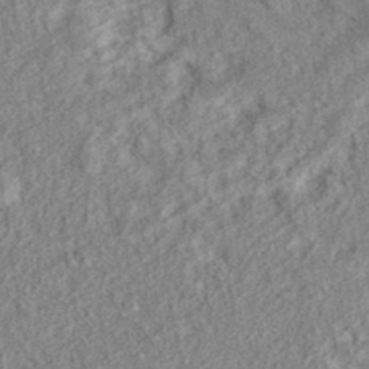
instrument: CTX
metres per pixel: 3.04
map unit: eAb
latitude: 36.9325
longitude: 112.3117
